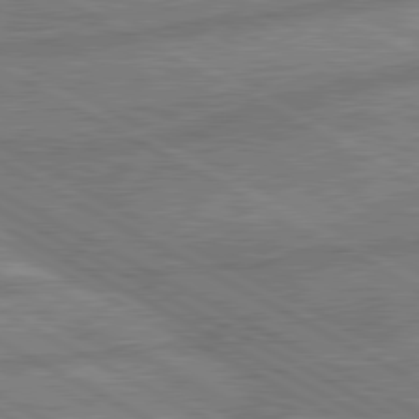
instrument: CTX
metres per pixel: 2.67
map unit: lApd
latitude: 80.3845
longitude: -171.8205
